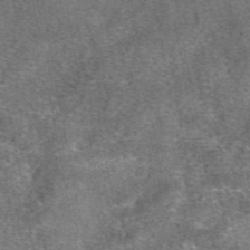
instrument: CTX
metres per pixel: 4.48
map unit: eAb
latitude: 47.7639
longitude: 106.7652
